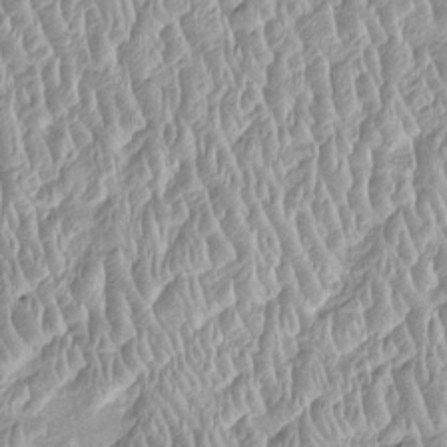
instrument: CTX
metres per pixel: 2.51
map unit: Htu
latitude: -4.8030
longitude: 157.8800
